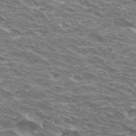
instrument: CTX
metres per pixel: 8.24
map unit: Hto
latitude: 31.4616
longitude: -42.0255
